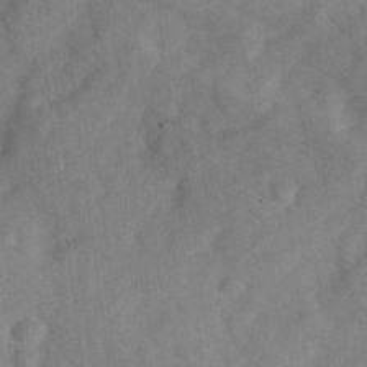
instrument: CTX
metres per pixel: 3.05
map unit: Ave
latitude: 1.0458
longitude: -111.7639
